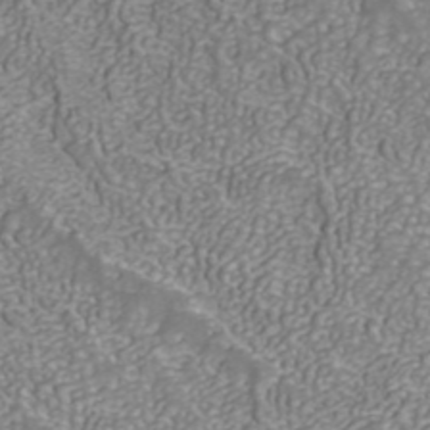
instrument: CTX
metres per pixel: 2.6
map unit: ANa
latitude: 40.5167
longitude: 21.0864
